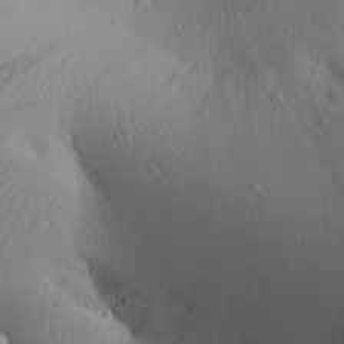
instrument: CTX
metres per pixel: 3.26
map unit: Aa
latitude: 25.6316
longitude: -136.7247
